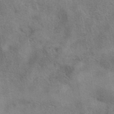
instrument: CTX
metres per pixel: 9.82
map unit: eAb
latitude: 41.6504
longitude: 103.4643
